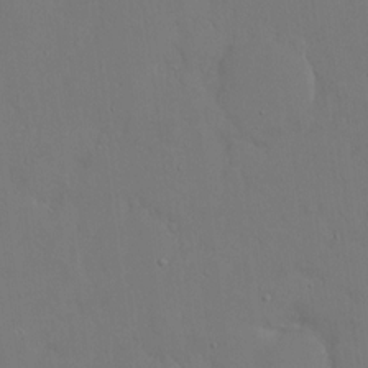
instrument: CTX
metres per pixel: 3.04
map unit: eHh
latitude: 15.6694
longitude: -71.4426
